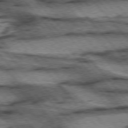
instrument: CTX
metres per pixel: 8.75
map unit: lApd
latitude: 75.7261
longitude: -49.8016
